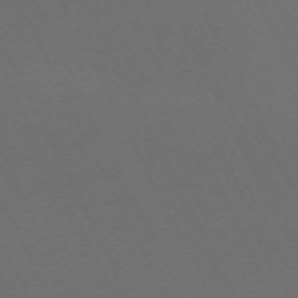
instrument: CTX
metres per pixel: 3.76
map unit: Hpe
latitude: -71.1431
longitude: 16.4818
